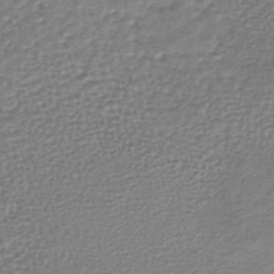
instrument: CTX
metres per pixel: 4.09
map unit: lHb
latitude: -42.3495
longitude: 70.0094
